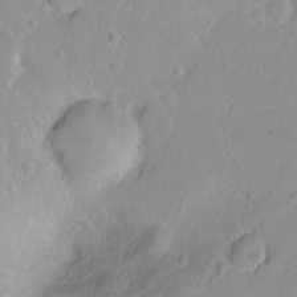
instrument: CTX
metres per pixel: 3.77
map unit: Ht
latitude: -8.6707
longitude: -36.1011
